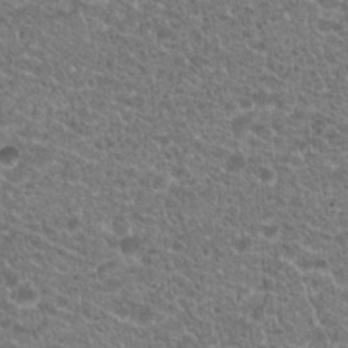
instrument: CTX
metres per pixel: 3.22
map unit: Hto
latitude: 20.5168
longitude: -39.0647
